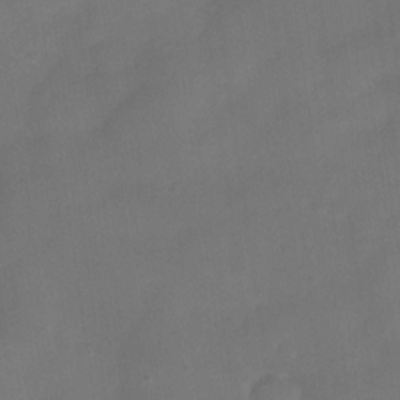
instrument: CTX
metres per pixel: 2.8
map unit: Nve
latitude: -27.5588
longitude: -147.9717
